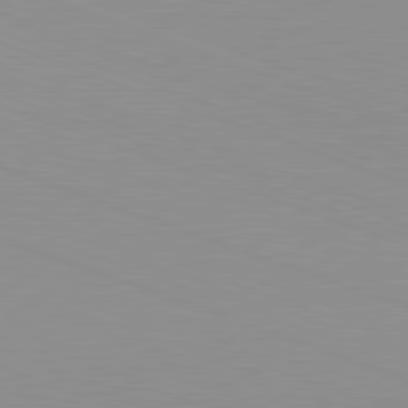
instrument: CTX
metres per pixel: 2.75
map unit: Hpe
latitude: -82.6140
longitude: 7.0486
